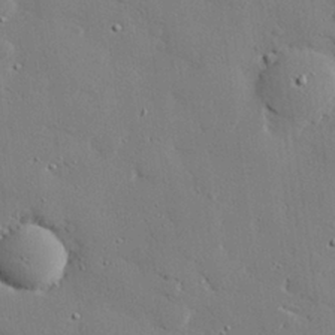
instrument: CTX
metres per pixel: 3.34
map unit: eHh
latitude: 27.4049
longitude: -81.2537
